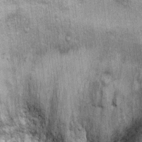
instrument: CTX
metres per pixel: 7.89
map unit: Ht
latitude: 9.2726
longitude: -37.9339
